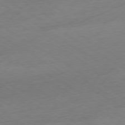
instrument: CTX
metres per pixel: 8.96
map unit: Ap
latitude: -78.7841
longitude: -57.8583
